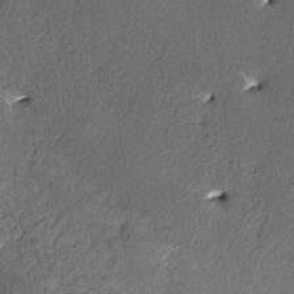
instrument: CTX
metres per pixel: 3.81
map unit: HNhu
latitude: 4.4034
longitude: 8.0094
